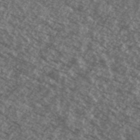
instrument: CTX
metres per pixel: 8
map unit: Ave
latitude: 39.4048
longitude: -110.4412
